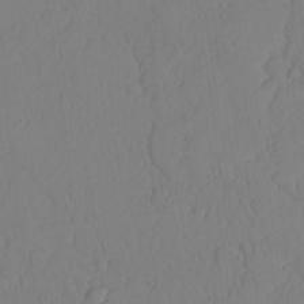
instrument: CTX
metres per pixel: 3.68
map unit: Aa
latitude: 24.4978
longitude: -131.7261
